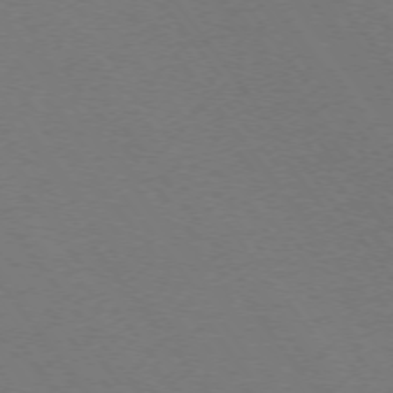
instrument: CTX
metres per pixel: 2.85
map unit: Ap
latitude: -75.0676
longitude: -75.0836
